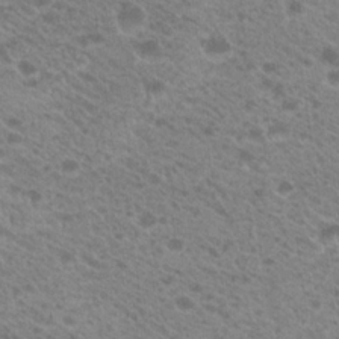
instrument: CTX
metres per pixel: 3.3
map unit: Hto
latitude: 21.7261
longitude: -37.8772
